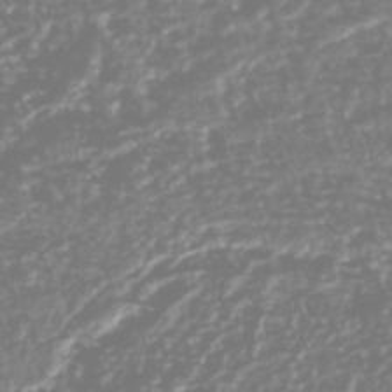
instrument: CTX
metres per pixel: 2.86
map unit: HNhu
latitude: -47.7288
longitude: 31.5210
